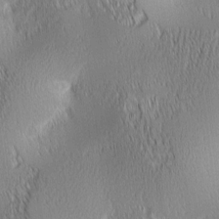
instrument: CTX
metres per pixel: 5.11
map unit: lAa
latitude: 0.9324
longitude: -116.4979
